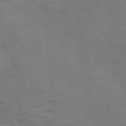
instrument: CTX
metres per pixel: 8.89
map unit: HNb
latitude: -46.1794
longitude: -46.1389
